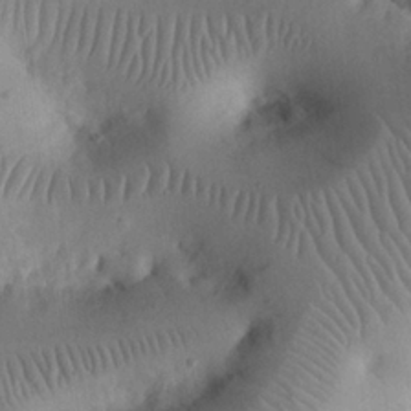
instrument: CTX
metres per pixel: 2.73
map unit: eHh
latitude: 25.1403
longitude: -66.2900
